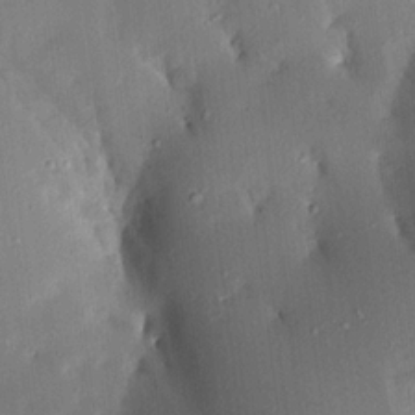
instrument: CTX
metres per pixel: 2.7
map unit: Aa
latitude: 15.5183
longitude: -148.7813
